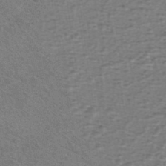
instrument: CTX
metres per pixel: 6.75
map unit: eHh
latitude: -40.5196
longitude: -29.4804
